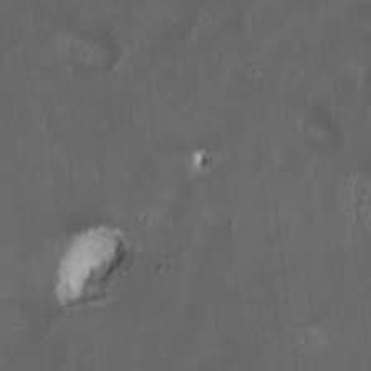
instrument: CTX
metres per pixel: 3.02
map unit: HNhu
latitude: 1.5560
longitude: -3.7260
